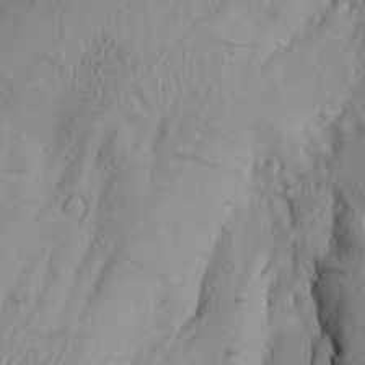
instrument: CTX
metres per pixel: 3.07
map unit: Aa
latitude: 25.6127
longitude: -147.4994
